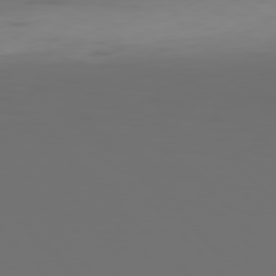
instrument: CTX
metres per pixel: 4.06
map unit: Hpe
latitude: 76.8002
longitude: -135.3481
